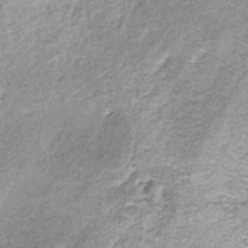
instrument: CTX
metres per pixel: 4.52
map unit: lHb
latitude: -36.1983
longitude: 65.6722
